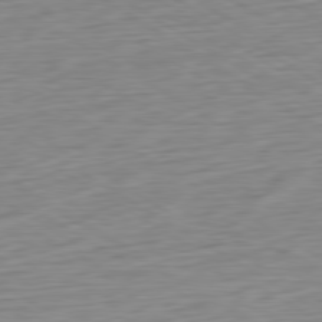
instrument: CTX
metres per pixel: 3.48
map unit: Ap
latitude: -80.6330
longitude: -79.2348
